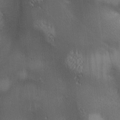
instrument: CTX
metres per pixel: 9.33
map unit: lAa
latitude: 2.1578
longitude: -116.9892
